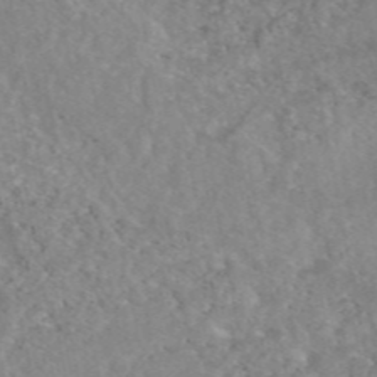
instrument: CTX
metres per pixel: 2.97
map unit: eAb
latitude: 47.6127
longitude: 119.9178
